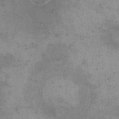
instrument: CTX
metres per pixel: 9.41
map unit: eHh
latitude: 15.6505
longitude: -67.1781
